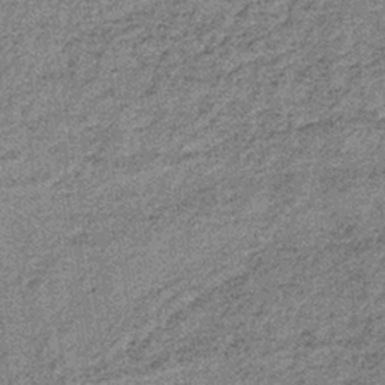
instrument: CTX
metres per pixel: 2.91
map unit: lHb
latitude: -37.8233
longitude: 65.7100
